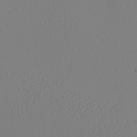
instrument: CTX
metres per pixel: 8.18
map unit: eHh
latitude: -6.6518
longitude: -80.6490
